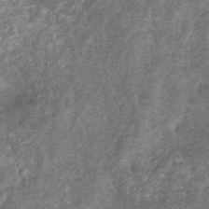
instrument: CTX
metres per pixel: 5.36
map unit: eHb
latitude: -32.1039
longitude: 71.2376
